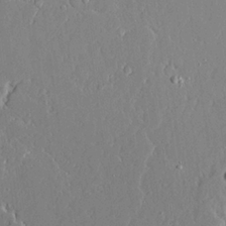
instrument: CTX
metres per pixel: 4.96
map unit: Ave
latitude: 23.0269
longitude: -129.1214
